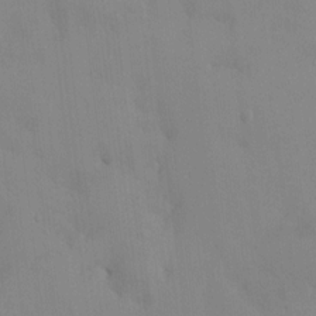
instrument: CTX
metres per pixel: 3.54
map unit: HNhu
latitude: 6.3278
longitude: 1.0109
